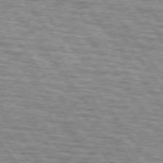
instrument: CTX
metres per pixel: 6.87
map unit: lApd
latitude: 74.4412
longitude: -75.8961
